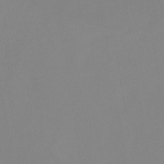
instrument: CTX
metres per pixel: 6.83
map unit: eHb
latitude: -29.8422
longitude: 70.5952
